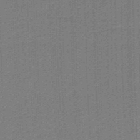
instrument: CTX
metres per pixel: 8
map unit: HNb
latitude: -38.4251
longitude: 54.3495
